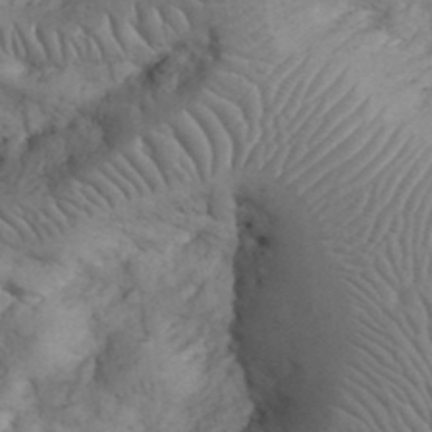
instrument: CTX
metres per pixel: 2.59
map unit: eHh
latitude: 32.6302
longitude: -66.5923
